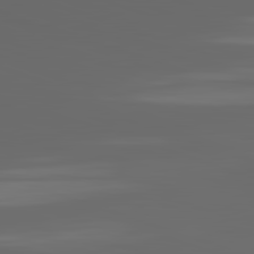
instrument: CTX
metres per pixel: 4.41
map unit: lApd
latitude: 82.9324
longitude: -135.9339
